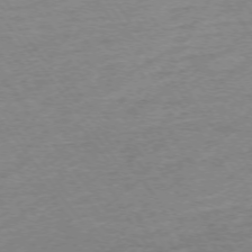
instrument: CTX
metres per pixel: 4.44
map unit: Ap
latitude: -74.6897
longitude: -84.4412
